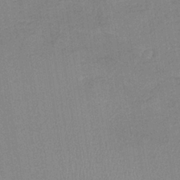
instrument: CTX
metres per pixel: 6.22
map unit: lHb
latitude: -34.6329
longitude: 65.8045
